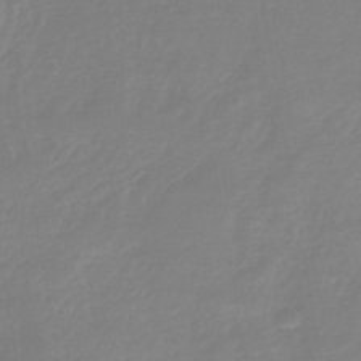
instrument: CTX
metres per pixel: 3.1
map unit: lHb
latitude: -45.1431
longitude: 72.4440
